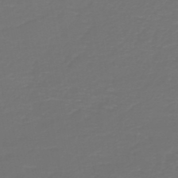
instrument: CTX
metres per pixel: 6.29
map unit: HNb
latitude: -47.3320
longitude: 53.7855
